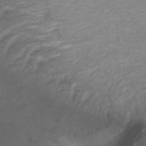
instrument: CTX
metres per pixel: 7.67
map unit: ANa
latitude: 42.2523
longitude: 28.0661
